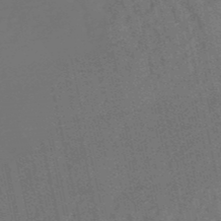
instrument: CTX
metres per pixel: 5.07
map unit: eHb
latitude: -50.7085
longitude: 78.9730
